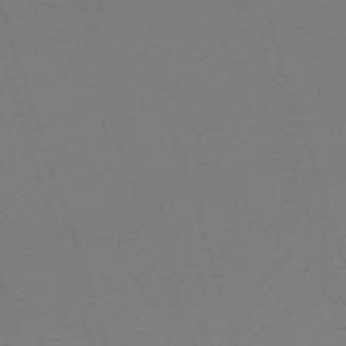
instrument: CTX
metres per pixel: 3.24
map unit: eHh
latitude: -63.1620
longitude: 52.0094
